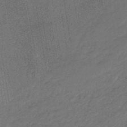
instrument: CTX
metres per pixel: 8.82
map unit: HNb
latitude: -36.1039
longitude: 50.5763
